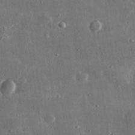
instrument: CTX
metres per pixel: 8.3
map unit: lHvf
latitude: 32.1767
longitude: -90.1578
